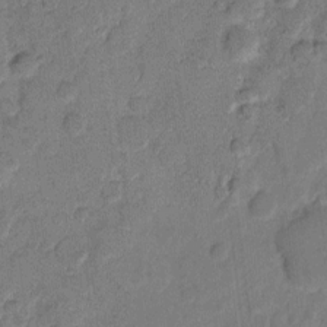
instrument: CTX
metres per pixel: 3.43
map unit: eHh
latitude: 9.6316
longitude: -65.0458
